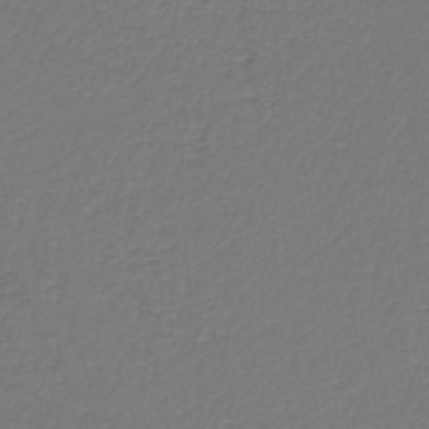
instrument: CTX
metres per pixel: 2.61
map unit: lHb
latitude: -42.5384
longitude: 62.4629
